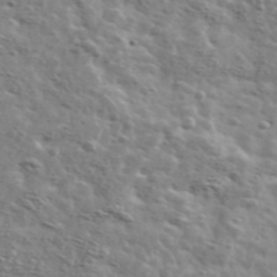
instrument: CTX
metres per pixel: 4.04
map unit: Ave
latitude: 41.8205
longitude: -108.1766
